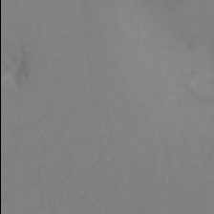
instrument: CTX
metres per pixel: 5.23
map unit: Ht
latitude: -14.5574
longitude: -49.9906
